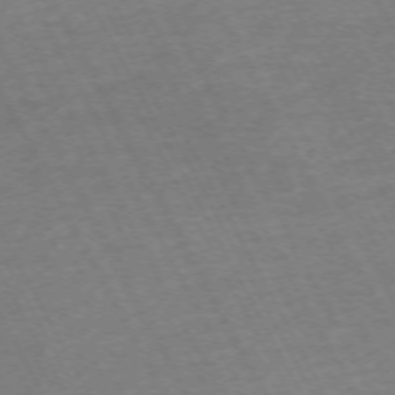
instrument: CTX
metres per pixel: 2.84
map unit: Hpe
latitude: -72.1794
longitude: 8.2550
